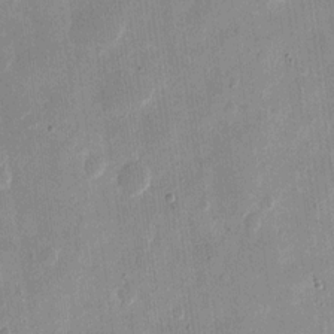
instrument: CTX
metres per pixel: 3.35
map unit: eHh
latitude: 10.6680
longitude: -68.7057
